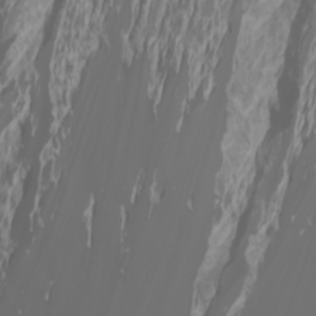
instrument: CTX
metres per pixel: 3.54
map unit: Htu
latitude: -1.2943
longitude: -76.3467
